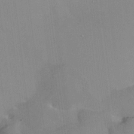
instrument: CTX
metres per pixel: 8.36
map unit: HNhu
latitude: 5.4048
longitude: 3.6910
